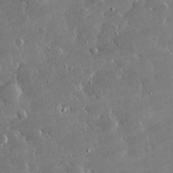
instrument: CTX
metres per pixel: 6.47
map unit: lHvf
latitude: 30.8191
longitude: -93.7449
